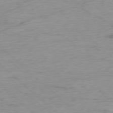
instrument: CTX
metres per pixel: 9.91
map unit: Ap
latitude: -77.4265
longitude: -79.1026
